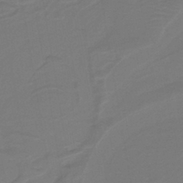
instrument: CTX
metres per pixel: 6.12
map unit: lHb
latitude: -42.9730
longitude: 52.8974
